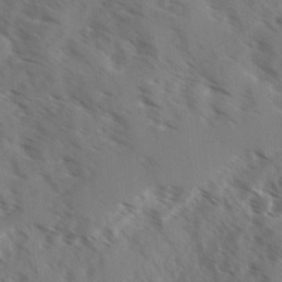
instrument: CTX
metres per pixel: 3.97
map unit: Ave
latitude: 0.8758
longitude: -110.8380
